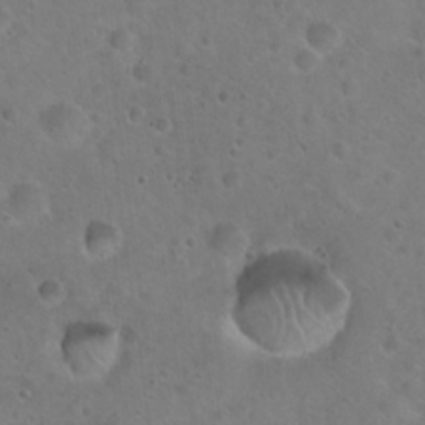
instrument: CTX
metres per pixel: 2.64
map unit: Hto
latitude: 22.1956
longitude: -53.6127
